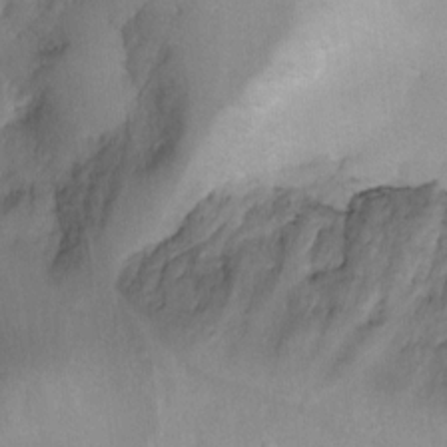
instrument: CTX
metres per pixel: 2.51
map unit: Hto
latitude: 6.9514
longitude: -36.3467
